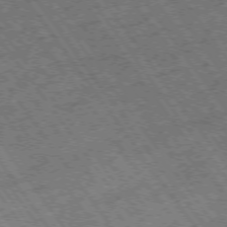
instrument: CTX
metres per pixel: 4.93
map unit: Hpe
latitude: -75.2376
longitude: -19.5182
